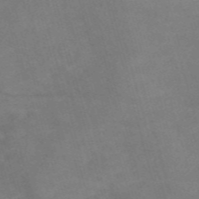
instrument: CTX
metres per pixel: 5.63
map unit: Nve
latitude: -58.5951
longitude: 51.6533
